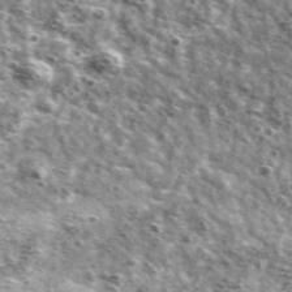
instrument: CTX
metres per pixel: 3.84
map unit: Ave
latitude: 41.3860
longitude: -106.3845
